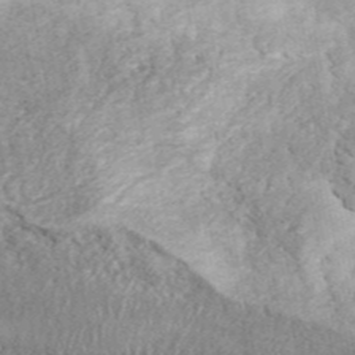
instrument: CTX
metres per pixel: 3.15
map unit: ANa
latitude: 45.3670
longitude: 45.2187
